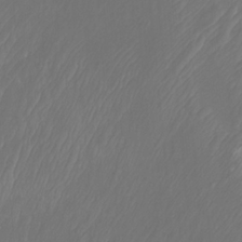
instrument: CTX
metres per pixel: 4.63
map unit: Htu
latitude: -9.8989
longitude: -73.8394
